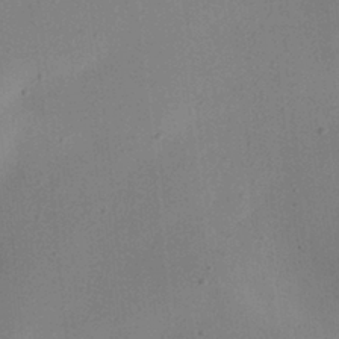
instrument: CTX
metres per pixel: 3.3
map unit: eHh
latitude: 24.2711
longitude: -70.0633
